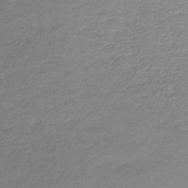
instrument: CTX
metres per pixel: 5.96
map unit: lHb
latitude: -44.3684
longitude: 59.5021
